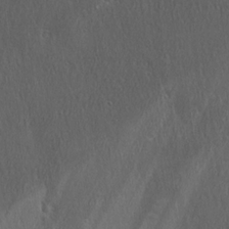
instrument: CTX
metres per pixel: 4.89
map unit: Ave
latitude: 22.4601
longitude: -136.5357
